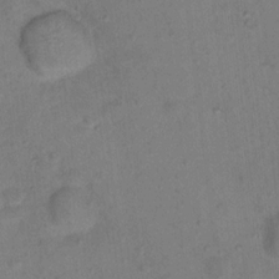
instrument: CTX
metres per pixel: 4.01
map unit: Nhu
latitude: 14.0633
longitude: -36.7813
